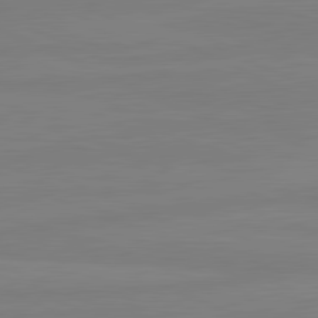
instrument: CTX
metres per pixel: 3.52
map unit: lApd
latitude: 81.5371
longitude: -178.1578
